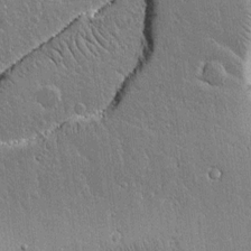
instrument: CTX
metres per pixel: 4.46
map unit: lAvf
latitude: 14.3090
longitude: -128.0822
